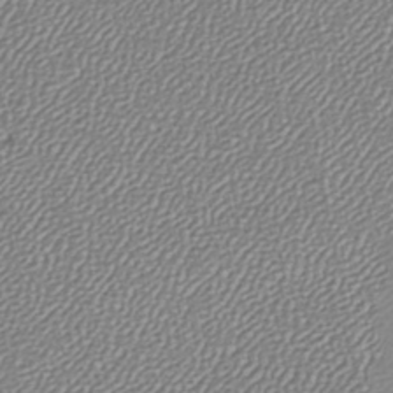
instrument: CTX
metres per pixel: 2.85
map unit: lHb
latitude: -45.4832
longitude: 75.5022
